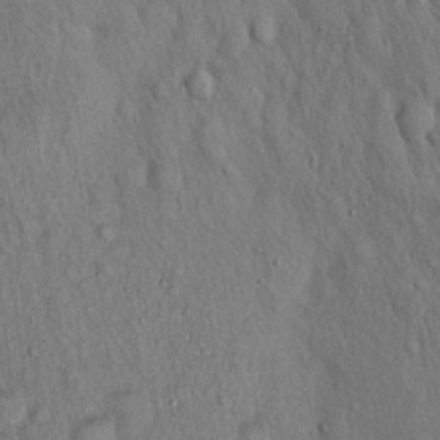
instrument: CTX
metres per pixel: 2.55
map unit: Hto
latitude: 15.8395
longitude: -58.8191
